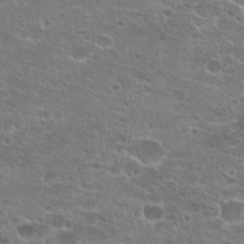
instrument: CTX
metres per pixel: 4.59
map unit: Hto
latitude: 22.3089
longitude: -41.4426
